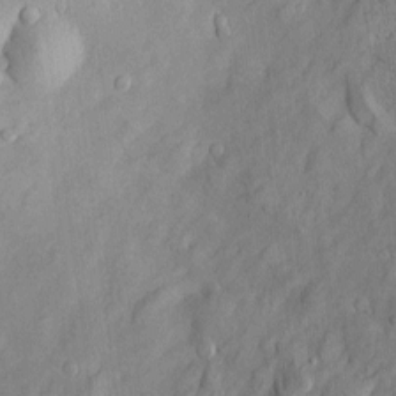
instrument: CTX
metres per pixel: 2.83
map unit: Htu
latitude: -4.8786
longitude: 158.1417
